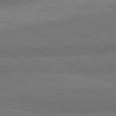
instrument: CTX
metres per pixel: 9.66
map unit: lApd
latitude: 82.6112
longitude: 157.8800
